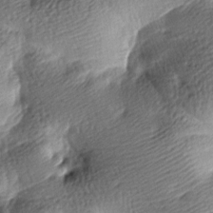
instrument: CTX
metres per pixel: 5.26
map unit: lAa
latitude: -9.0486
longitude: -126.2334
